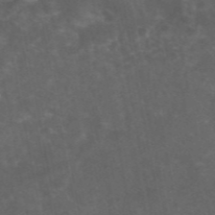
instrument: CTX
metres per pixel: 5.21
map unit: eAb
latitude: 46.6113
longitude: 125.6344
